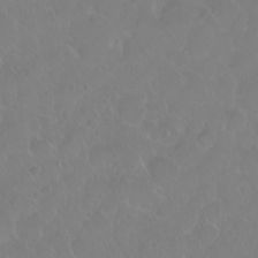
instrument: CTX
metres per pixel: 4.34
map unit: eHh
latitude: 1.2726
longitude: -55.1025
